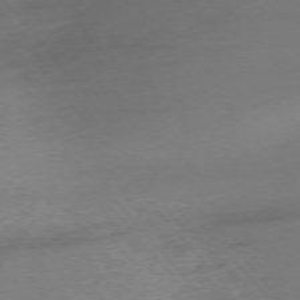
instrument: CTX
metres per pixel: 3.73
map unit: Ap
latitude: -75.6155
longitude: -71.7827
